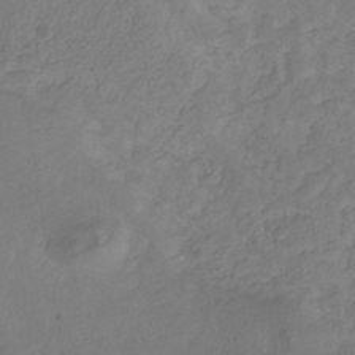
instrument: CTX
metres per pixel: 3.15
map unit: eHb
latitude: -30.2739
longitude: 65.6911
